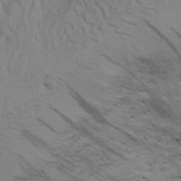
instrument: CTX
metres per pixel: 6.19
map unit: Aa
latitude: 29.2915
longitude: -145.5371
